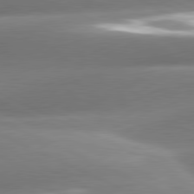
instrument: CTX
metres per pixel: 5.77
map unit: lApd
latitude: 81.2159
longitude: -159.8206
